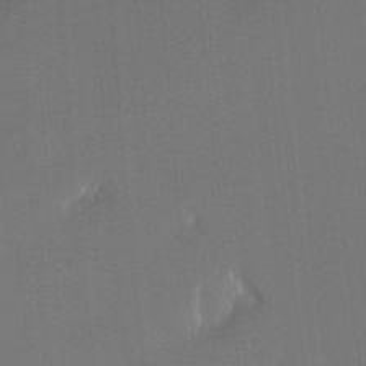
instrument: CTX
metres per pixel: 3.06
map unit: Ht
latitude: -15.1243
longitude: -54.1767
